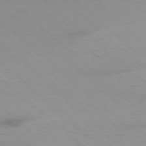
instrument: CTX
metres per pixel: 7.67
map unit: Ap
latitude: -78.0661
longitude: -90.2334
